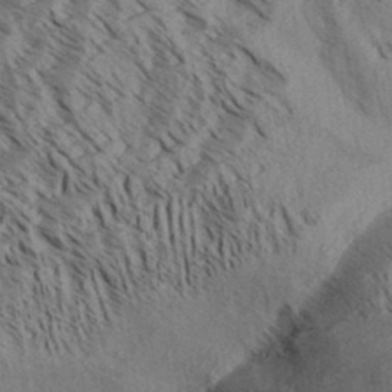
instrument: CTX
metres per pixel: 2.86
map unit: Aa
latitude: 32.3467
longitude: -138.2333
